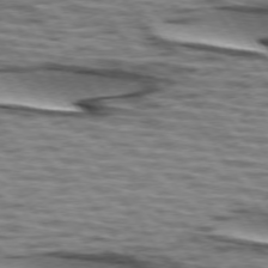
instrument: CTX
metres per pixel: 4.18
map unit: lApd
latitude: 74.1389
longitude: -52.9703
